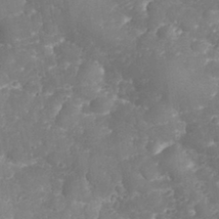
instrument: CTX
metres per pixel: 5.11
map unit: eHh
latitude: 31.4805
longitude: -65.1592
